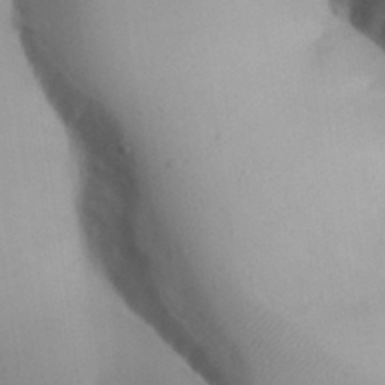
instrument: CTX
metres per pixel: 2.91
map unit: Aa
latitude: 32.1767
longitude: -141.3103
